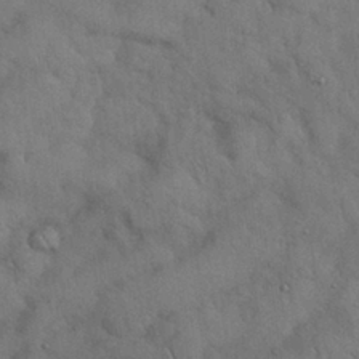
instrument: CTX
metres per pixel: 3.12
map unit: Nhu
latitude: 27.0648
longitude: -71.0458
